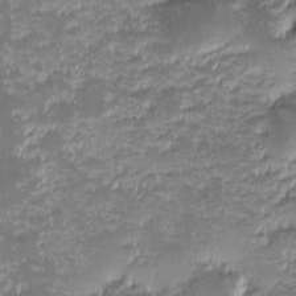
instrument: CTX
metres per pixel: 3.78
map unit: eHh
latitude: -1.6155
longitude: -86.4223
